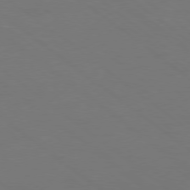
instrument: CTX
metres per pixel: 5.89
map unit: Ap
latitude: -78.8597
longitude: -62.4223
